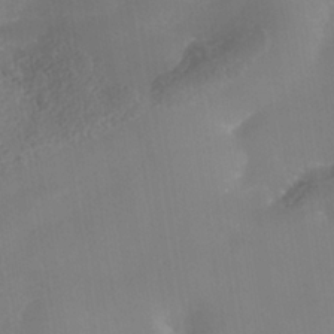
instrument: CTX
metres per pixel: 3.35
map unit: Nhe
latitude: -37.5399
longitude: -117.8017
